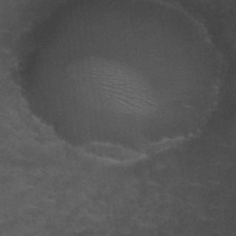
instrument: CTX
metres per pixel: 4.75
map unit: Hto
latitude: 35.1970
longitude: -53.1214
